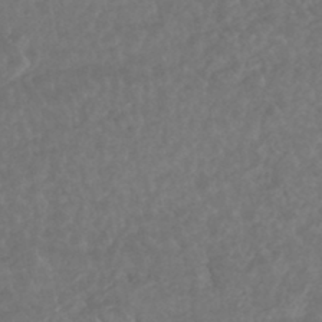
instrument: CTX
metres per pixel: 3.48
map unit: HNhu
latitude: -45.5021
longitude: 97.7289
